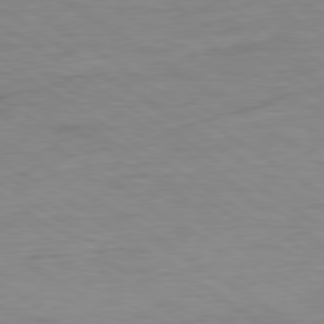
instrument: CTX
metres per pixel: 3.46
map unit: Ap
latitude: -80.4440
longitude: -79.9906
